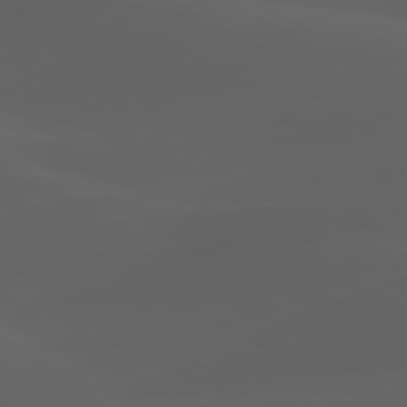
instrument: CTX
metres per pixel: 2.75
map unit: lApd
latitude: 80.2522
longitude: -88.9892
